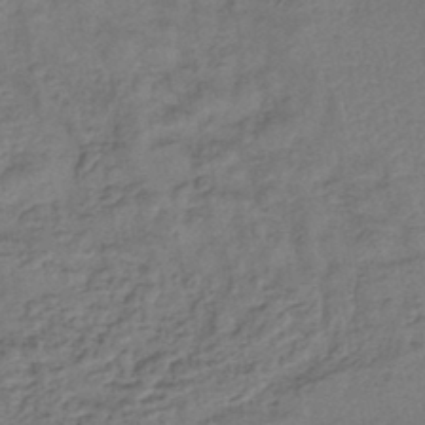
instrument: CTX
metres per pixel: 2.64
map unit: lHb
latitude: -43.0675
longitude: 78.5007
